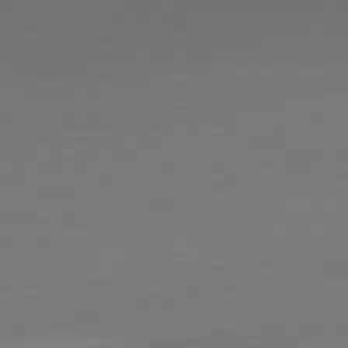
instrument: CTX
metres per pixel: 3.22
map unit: Ap
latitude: -81.8612
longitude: -76.1200
